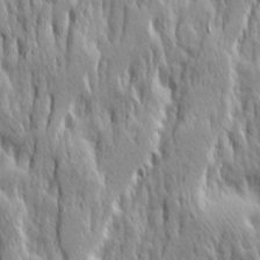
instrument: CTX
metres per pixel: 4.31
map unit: Ave
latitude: 14.8191
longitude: -135.6316
